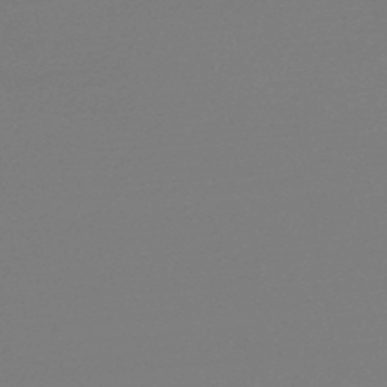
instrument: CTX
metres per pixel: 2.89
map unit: lHb
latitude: -46.1794
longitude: 60.0661
